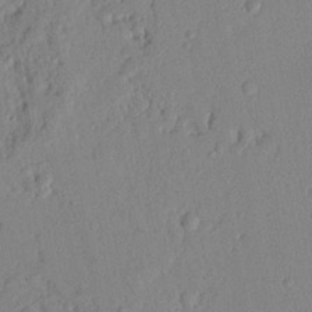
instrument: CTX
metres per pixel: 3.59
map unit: Nhu
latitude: 20.4223
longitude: -77.2915
